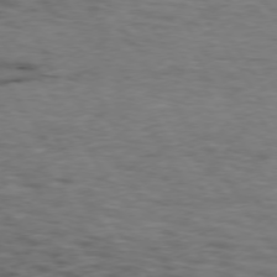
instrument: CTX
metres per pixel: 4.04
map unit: lApd
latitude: 74.4223
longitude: -70.8947
